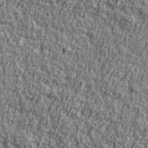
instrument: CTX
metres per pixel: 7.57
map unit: Ave
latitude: 41.8394
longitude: -111.9717
